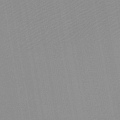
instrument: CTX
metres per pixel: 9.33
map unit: HNb
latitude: -44.9920
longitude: -43.2159
